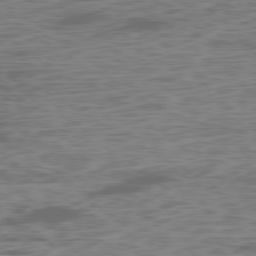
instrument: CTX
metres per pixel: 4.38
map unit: Ap
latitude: -78.6518
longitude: -75.2915
